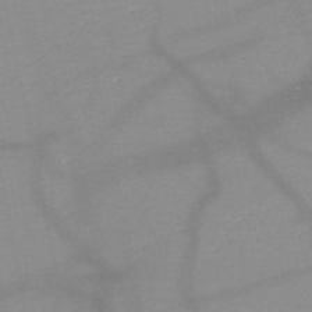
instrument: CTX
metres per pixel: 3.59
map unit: HNb
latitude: -49.3321
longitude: -42.3845
